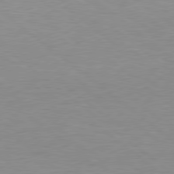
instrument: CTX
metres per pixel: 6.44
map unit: Hpe
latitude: 78.3845
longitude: -151.6694
